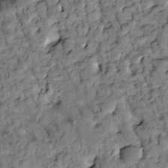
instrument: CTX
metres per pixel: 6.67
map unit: Htu
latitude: -2.7463
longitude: 173.6533
